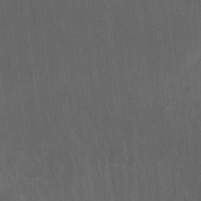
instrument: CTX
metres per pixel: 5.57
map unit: Htu
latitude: -6.6707
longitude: -68.5545
